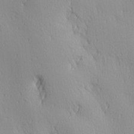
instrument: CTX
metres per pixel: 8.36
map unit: Ave
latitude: 3.0269
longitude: -113.0458
